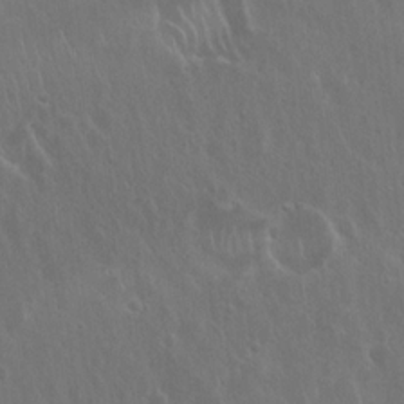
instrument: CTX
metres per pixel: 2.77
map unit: Hto
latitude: 19.6694
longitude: -56.8002
